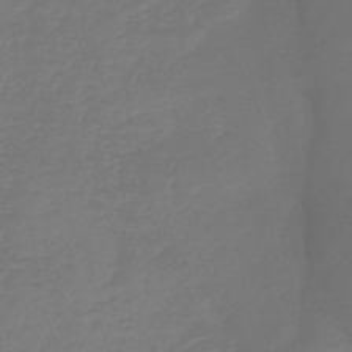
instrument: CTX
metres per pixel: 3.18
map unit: lHb
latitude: -42.9919
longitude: 63.6910
